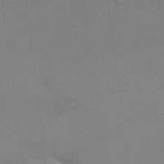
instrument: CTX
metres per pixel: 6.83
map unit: eHh
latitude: 18.1200
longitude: -66.6301
